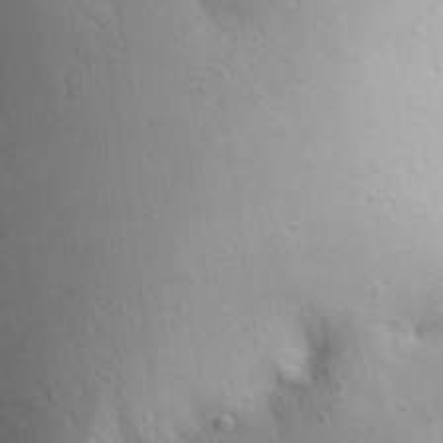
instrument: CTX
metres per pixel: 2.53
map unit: Aa
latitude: 25.8961
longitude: -148.2145
